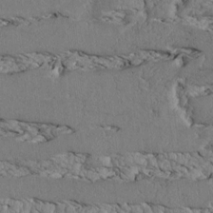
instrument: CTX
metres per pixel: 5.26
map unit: Htu
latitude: 3.8961
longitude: 150.4251
